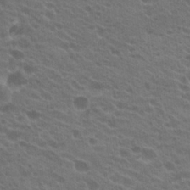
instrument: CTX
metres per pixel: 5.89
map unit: Hto
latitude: 22.8002
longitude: -37.8961
